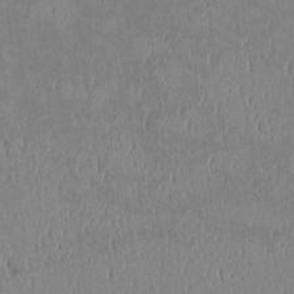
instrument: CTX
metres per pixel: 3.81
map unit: Htu
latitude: 2.9324
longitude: 148.6519
